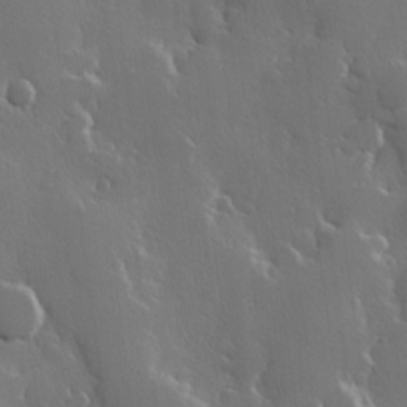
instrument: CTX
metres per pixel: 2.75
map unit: Hve
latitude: 23.0647
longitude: 147.6533
